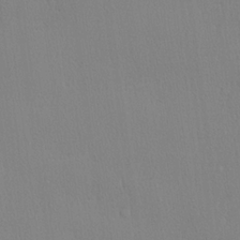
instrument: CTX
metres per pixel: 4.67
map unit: lHvf
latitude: 21.2726
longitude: 141.4454
